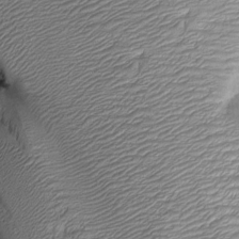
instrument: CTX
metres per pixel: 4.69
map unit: Htu
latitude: -6.9919
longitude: 144.1606
